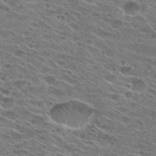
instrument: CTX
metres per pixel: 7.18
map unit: Hto
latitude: 29.5182
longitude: -47.1026
